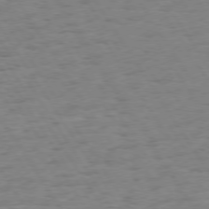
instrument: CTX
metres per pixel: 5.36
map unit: Hpe
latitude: 73.8017
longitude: -140.1388
